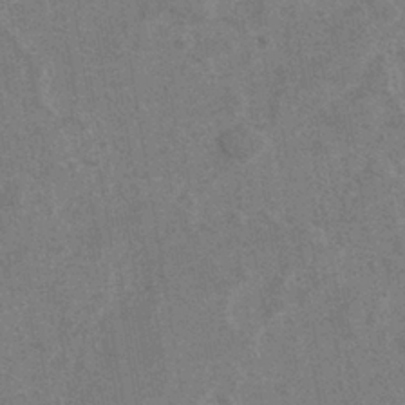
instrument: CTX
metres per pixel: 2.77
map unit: eHh
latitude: -40.0661
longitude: -29.5938
